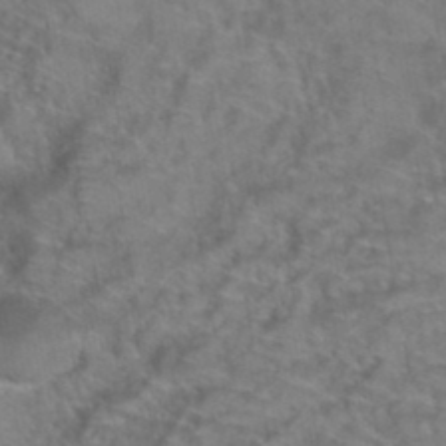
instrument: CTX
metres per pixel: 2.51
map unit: Hto
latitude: 37.8961
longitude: -42.4223
